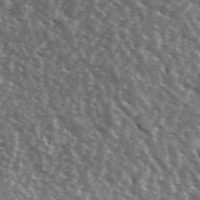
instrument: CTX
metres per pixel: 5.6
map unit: Ave
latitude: 39.6505
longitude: -108.5923
